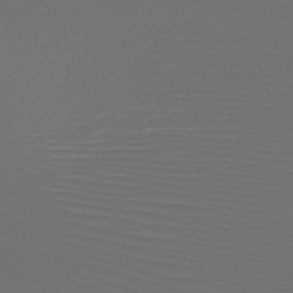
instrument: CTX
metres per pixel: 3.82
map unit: HNb
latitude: -47.5210
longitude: -42.1011
